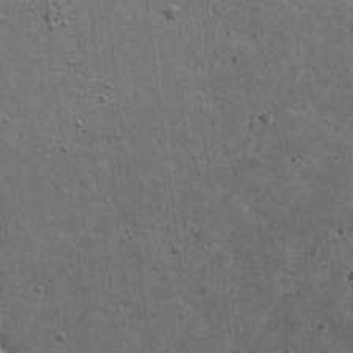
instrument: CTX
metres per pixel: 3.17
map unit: eHh
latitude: 22.1389
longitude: -67.0080
